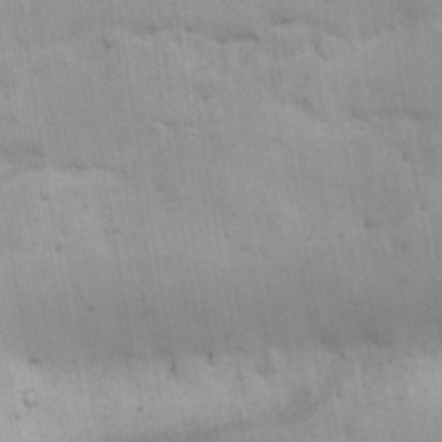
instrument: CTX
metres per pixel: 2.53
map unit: Nhu
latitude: 25.8583
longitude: -70.5357
